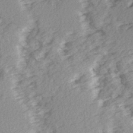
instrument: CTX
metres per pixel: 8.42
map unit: Ave
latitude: 14.7813
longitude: -104.1200
